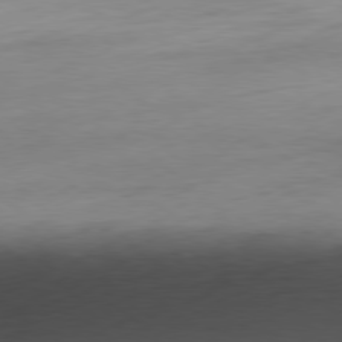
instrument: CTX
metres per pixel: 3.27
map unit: Ap
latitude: -80.1795
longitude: -69.7450
